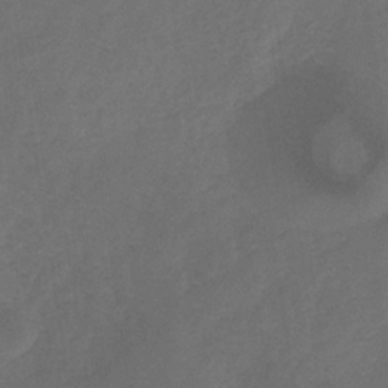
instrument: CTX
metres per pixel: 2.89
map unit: HNb
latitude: -30.7274
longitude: 63.2187
